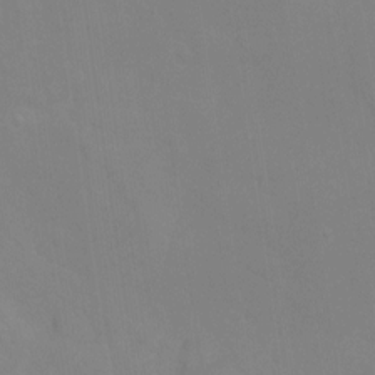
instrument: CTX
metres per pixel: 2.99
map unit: Ht
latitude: -13.1998
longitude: -58.5735
